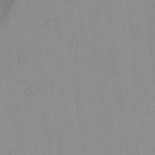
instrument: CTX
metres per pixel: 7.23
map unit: lAvf
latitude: 8.4979
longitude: 167.7289
